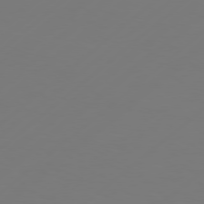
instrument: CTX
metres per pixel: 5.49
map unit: Hpe
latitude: 76.0255
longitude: -131.2726
